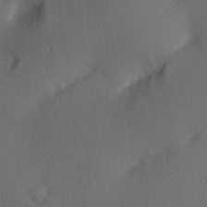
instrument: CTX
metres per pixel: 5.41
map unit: Hve
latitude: 13.4238
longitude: -90.1578
